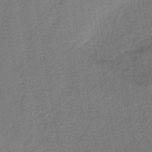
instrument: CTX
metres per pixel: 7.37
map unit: lHb
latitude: -42.2361
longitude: 60.7652
